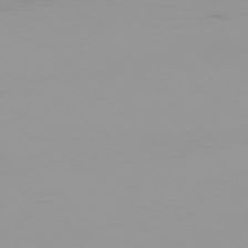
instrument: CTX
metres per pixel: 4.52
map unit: Ap
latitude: -77.5588
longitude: -72.4979
